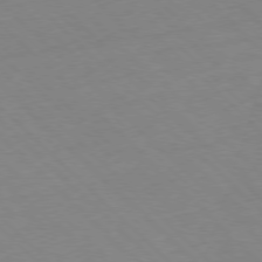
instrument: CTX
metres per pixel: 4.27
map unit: Hpe
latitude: -78.0661
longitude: 12.9164
